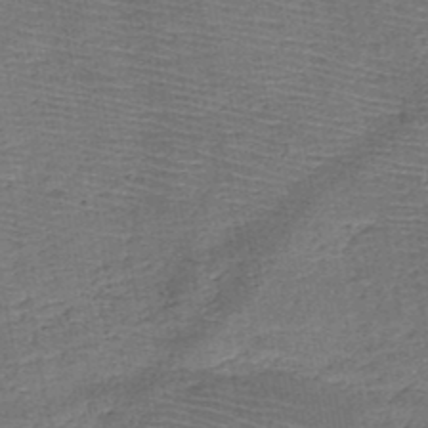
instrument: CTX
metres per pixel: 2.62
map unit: HNb
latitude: -48.8030
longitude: -42.6680
